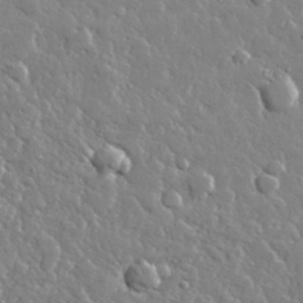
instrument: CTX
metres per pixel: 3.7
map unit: lHvf
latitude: 32.1011
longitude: -93.1025
